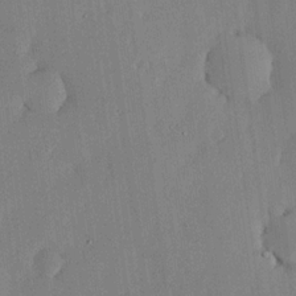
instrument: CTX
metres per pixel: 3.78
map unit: lHvf
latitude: 18.6112
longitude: -116.2900
